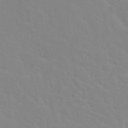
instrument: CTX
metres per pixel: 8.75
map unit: Nhu
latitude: 28.2900
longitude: -52.1011
